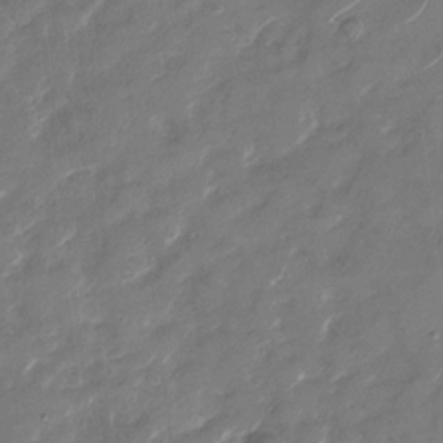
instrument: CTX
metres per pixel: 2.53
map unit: Nhu
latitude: -28.7085
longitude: -73.6694
